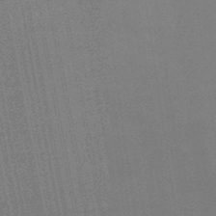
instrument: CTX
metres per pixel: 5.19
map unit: lHb
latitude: -47.6155
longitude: 67.1431
